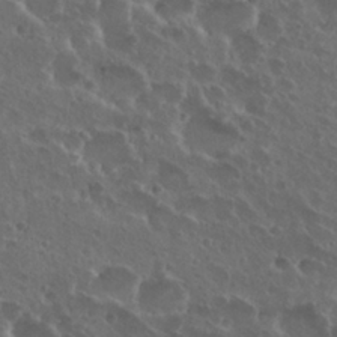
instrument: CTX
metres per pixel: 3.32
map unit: Nhu
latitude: 26.7435
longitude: -50.7624
